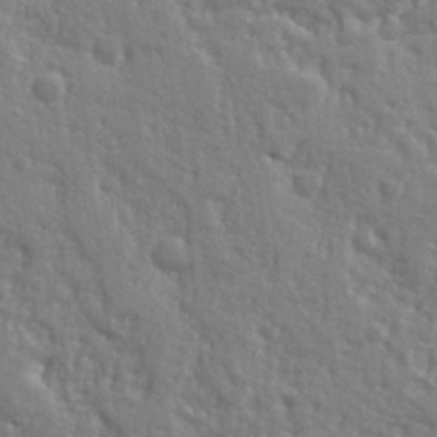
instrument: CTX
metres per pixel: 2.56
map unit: Ht
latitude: 10.1767
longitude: -77.1214
